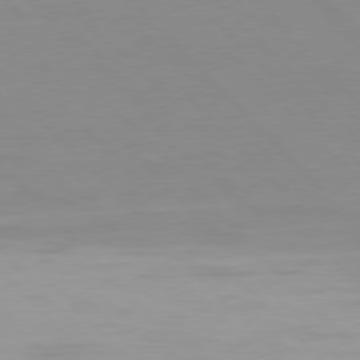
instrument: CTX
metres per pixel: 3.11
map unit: Hpe
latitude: 77.4426
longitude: -163.6127
